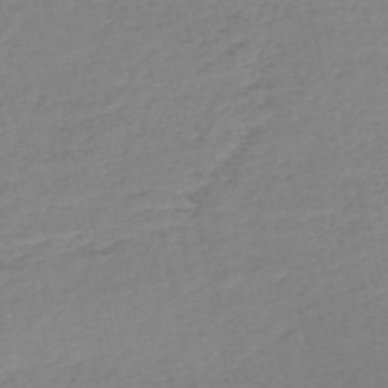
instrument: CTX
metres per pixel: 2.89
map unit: HNb
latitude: -54.8030
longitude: -43.9717
